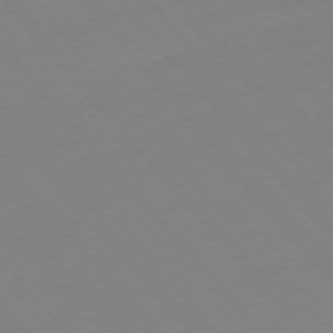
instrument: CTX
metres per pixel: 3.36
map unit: Hpe
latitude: -76.1039
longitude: -19.7449
